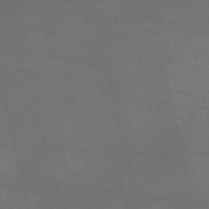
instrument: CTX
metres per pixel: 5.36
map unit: HNb
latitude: -55.2565
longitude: -41.7071
